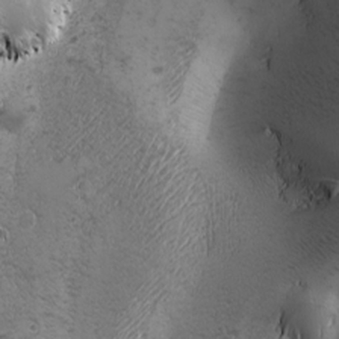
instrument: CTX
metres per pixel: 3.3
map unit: Ave
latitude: -7.0486
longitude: -121.2348
